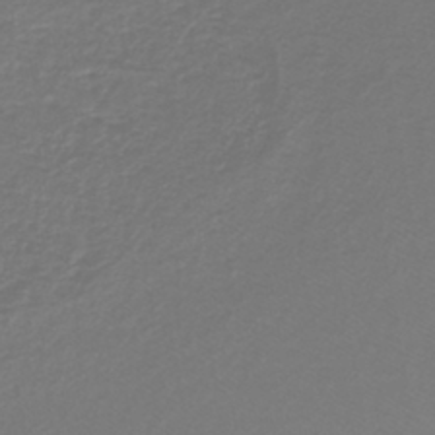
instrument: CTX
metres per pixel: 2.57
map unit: lHb
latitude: -40.7274
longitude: 61.1242
